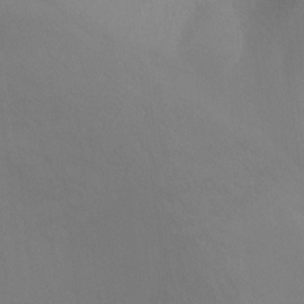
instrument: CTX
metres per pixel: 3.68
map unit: Ht
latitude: -9.8800
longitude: -32.2145
